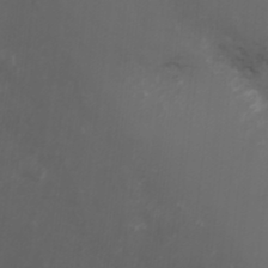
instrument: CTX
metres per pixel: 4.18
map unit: Nhu
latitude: -1.0865
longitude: -78.1767
